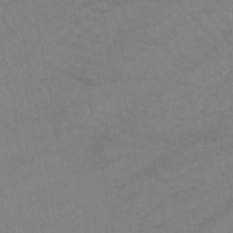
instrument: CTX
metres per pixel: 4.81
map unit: lHb
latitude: -45.5210
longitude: 77.1809
